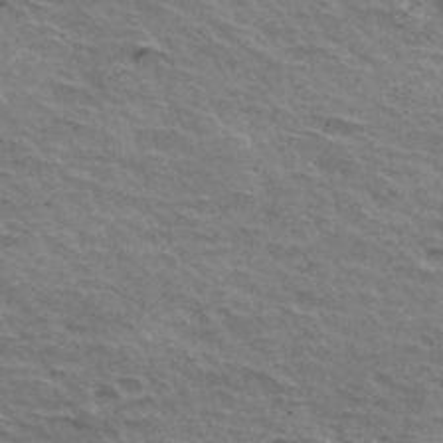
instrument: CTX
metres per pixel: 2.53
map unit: Hto
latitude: 35.7827
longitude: -42.4223
